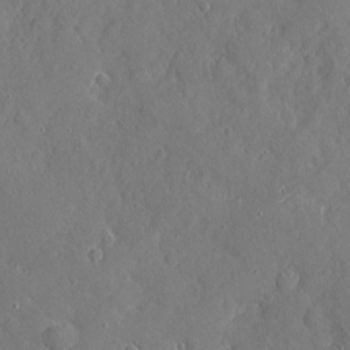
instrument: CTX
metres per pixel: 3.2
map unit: eHh
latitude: 3.9717
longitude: -75.0836
